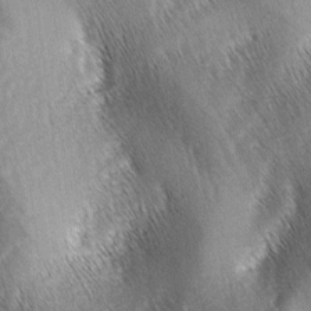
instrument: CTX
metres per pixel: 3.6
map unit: lAa
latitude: -5.6722
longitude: -127.2915
